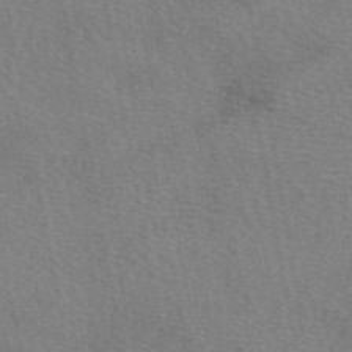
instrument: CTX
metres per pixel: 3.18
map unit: eAb
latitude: 50.6868
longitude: 115.6155
